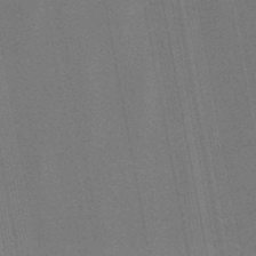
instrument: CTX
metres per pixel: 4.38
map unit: lHb
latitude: -48.8408
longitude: 68.4440
